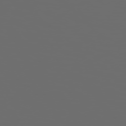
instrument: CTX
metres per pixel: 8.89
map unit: Hpe
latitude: 75.2915
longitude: -128.1578
